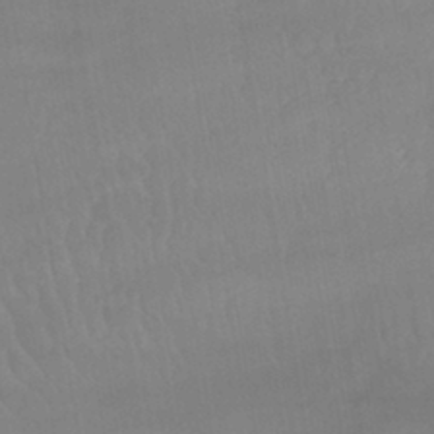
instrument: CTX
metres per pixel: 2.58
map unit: lHb
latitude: -40.2550
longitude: 66.5007
